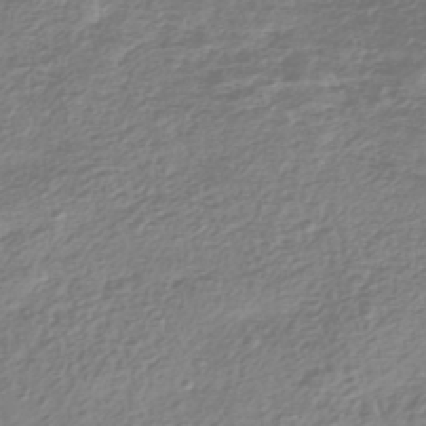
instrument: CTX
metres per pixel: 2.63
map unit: HNhu
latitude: -43.5966
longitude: 100.7085
